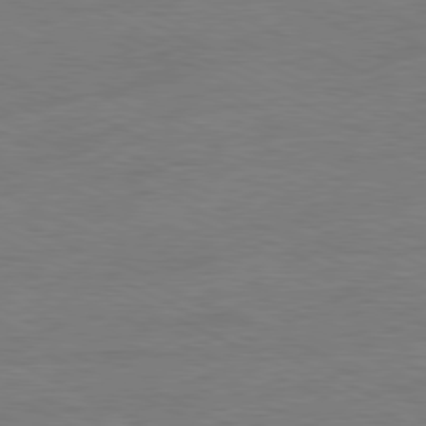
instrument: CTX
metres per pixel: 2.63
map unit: Ap
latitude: -81.1998
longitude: -85.3104
